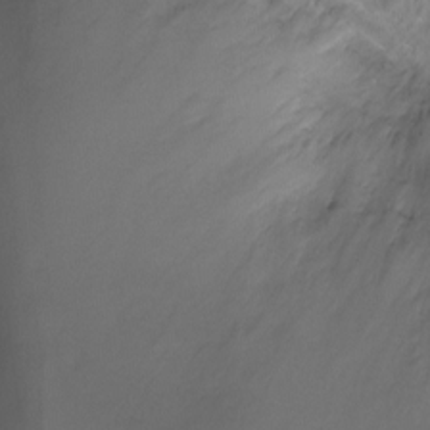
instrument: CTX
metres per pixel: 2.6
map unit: Ht
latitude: -7.5966
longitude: -19.7071
